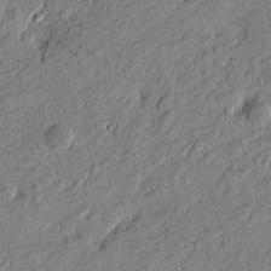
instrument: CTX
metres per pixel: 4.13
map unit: Htu
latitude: -6.8786
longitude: 177.4454
